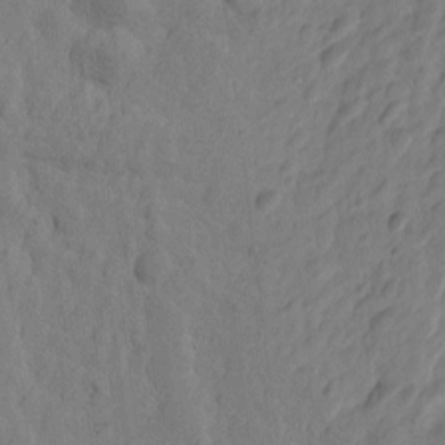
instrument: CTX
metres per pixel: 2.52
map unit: Htu
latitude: -2.7085
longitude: -175.3482
